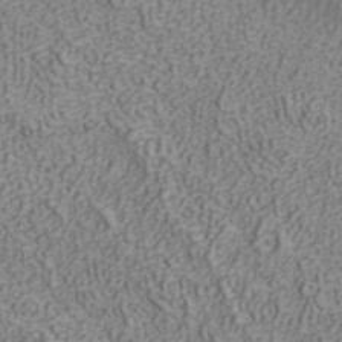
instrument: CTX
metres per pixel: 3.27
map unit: ANa
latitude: 40.8380
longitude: 20.3117
